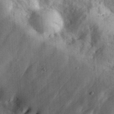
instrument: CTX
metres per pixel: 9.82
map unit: Hve
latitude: 32.1956
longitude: 151.5021
